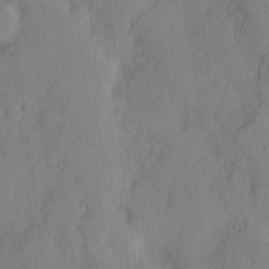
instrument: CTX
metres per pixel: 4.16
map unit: Htu
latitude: -8.2739
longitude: 176.0472
